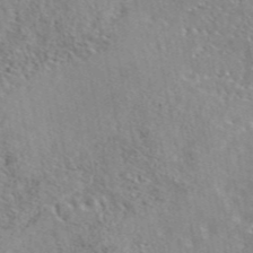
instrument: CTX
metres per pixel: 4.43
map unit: eAb
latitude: 44.5357
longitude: 113.8423
